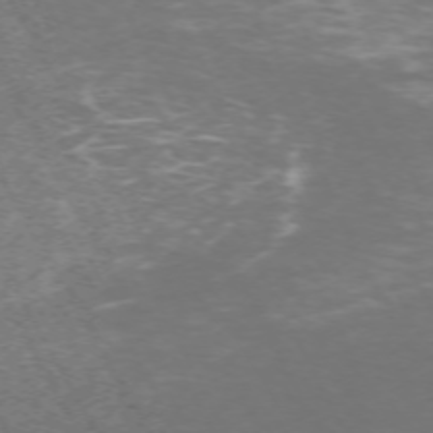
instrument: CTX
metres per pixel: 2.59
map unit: Hpe
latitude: -71.5966
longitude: 7.6155
